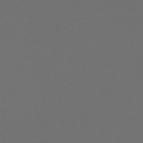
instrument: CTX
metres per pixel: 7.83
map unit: lHb
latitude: -47.3698
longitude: 63.6344
